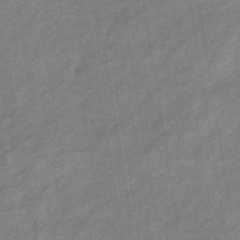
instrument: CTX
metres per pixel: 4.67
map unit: eHb
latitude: -37.7477
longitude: 78.1039
